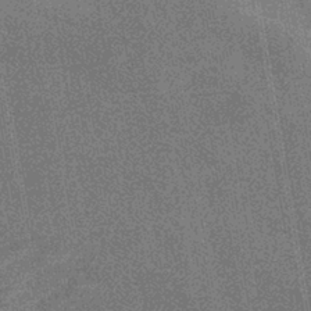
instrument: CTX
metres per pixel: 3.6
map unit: eHb
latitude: -37.8233
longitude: 80.2740
